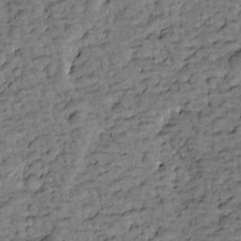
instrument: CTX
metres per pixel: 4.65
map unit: Htu
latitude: -3.1053
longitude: 173.2754
